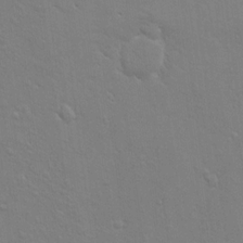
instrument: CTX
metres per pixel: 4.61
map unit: eHh
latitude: 16.9892
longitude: -66.4412
